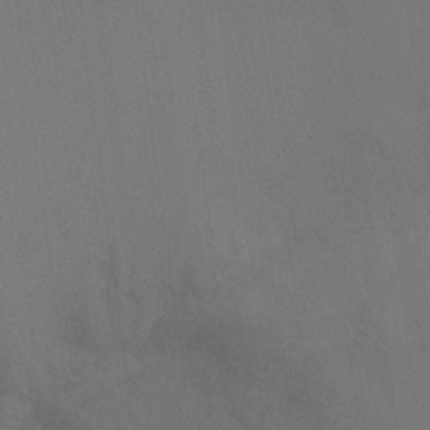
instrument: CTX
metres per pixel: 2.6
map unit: Ht
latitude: -8.9919
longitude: -32.8002
